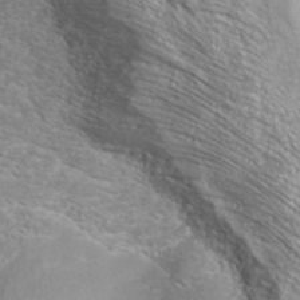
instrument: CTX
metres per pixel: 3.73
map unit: ANa
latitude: 40.0822
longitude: 23.0676
